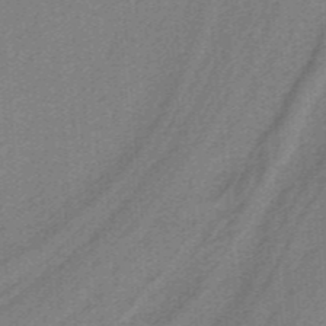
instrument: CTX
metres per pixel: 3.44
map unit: HNb
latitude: -38.0094
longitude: 54.0661
